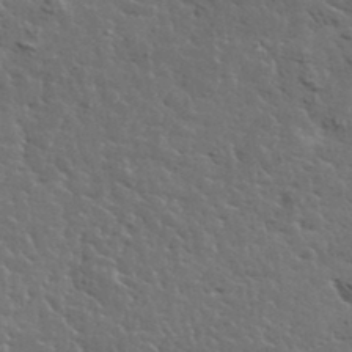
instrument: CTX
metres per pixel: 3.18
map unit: lHvf
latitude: 37.3860
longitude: -88.4412
